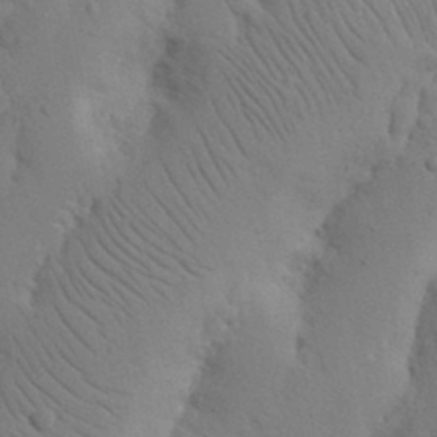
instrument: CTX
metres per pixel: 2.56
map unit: Nhu
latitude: 16.4601
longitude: -75.8017
